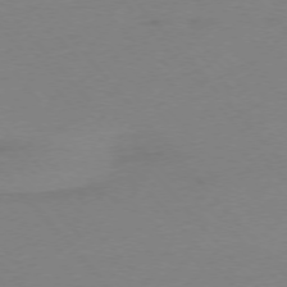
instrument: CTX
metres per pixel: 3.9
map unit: Ap
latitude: -76.1606
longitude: -72.1767
